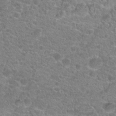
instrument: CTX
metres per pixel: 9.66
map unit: Hto
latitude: 20.2145
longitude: -43.0270
